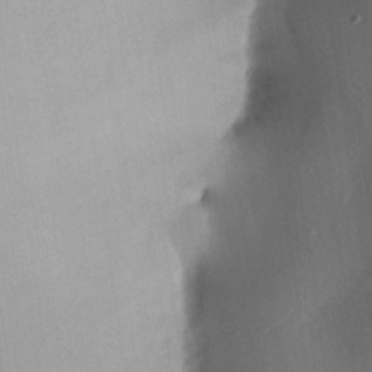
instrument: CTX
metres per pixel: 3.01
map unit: Aa
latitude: 22.6112
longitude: -147.3293
